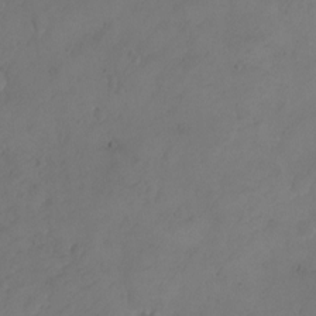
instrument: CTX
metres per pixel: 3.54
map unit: Ht
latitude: 1.0269
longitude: -35.0458
